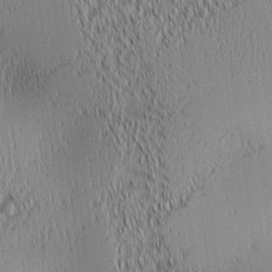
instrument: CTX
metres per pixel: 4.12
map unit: lAa
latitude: 1.1970
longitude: -116.1389
